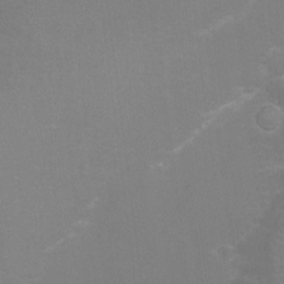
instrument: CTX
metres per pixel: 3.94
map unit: eHh
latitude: -6.2172
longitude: -78.8002
